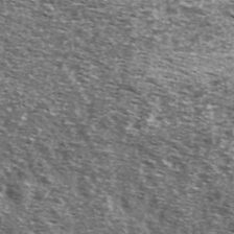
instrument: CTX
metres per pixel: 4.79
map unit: Ave
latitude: 41.4049
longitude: -106.0444
